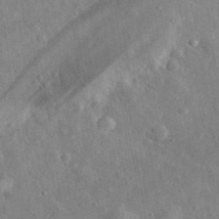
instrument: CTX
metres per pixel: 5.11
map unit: eHh
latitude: 32.8191
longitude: -77.6882
